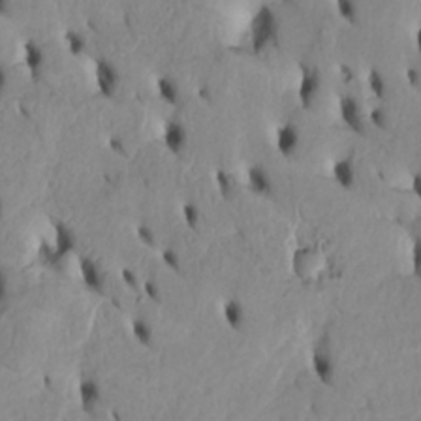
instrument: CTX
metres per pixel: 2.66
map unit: Htu
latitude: -5.3887
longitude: 153.0675
